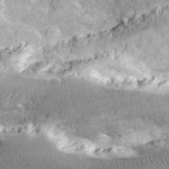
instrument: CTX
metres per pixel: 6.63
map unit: eHh
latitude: 43.4427
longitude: -90.4034
